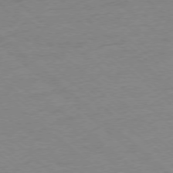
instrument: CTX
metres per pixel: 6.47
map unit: Ap
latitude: -78.2172
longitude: -85.6127
